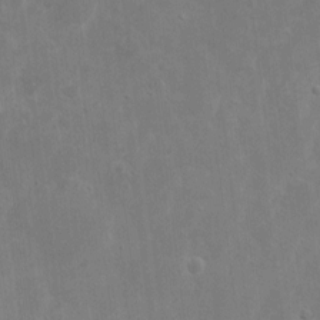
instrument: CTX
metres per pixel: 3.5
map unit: eHh
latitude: 8.6680
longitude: -72.7247
